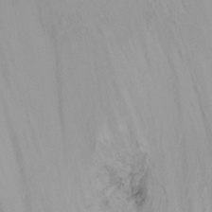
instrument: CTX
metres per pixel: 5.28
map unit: Htu
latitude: -15.9367
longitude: -47.4616
